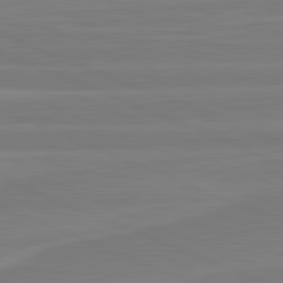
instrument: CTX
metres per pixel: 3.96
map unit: lApd
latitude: 81.8961
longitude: -174.0444
